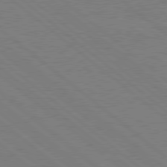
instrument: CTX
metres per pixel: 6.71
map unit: Hpe
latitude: 78.5924
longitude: -123.7072
